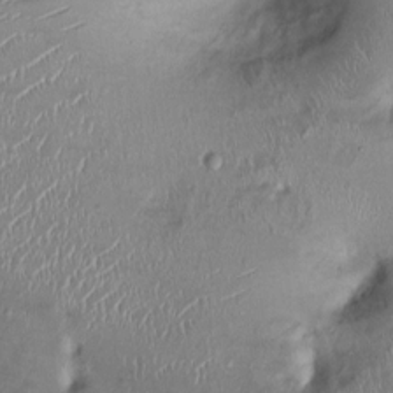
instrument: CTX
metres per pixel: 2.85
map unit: Ht
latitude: -1.3132
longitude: -13.7261
